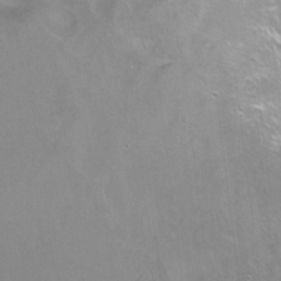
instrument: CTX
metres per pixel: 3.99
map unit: Hto
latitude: -6.6896
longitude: -44.7057
